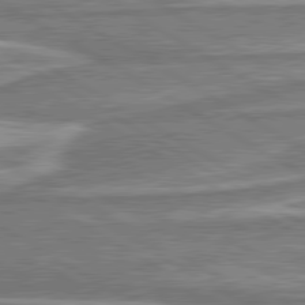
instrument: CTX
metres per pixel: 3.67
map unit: lApd
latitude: 80.6113
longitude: -177.3292
